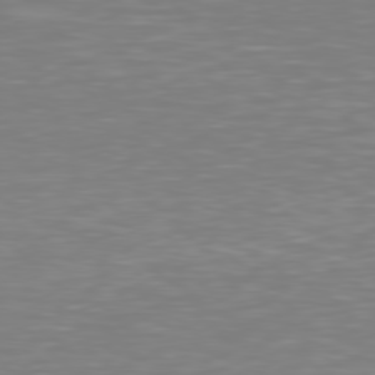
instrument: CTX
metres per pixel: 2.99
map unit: Hpe
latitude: 77.7827
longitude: -162.6302
